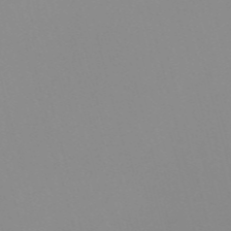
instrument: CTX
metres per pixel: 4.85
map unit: Nve
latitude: -57.7477
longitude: 60.1039
